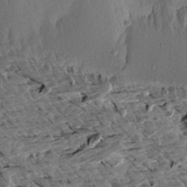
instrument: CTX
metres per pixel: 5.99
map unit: Aa
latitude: 12.9136
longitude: -141.3292
